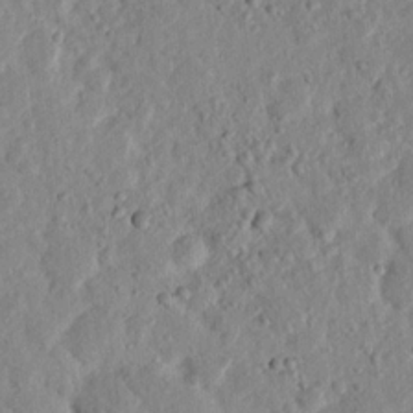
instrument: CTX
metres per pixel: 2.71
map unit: lHvf
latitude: 14.6869
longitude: 179.0675
